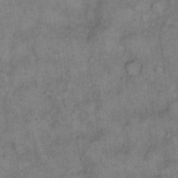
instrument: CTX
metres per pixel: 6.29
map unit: eHh
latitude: 13.9528
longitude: -64.8002
